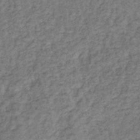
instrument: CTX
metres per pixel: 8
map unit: eHb
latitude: -39.5588
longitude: 76.5196
